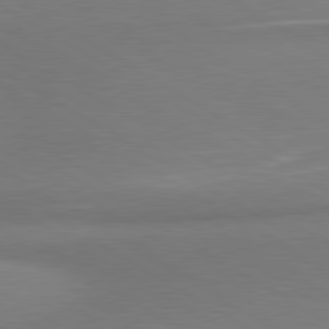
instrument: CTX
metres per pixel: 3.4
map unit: lApd
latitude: 80.0633
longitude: 177.2187
